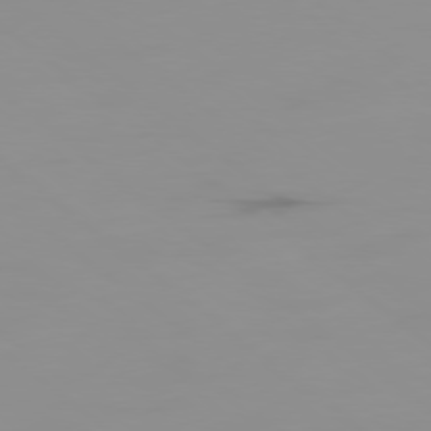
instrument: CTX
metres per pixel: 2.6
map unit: Ap
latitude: -80.1039
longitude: -53.5182
